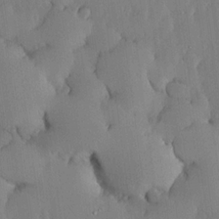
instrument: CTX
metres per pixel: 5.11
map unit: lHvf
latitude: 18.7246
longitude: -116.2523
